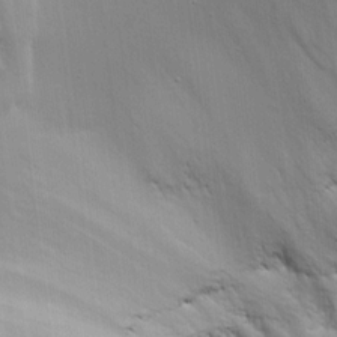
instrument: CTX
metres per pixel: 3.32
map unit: eHh
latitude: 13.2159
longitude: -70.3656
